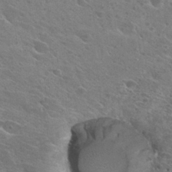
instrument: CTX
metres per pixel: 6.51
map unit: Hto
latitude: 26.6680
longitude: -41.2914
